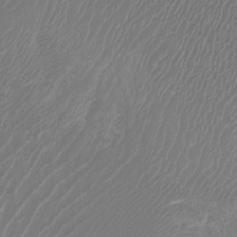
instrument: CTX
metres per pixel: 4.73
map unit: Htu
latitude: -6.0283
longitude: -74.8569
